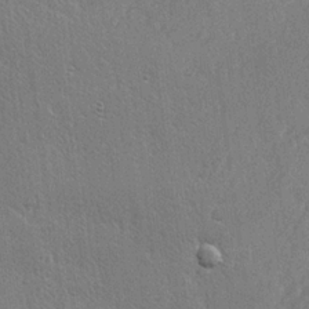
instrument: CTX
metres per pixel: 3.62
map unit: Hve
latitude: 23.3671
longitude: 145.1053
